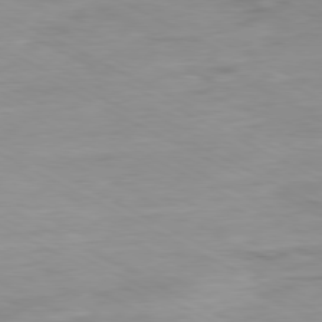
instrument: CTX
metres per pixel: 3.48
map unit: Ap
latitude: -80.3873
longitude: -76.2333
